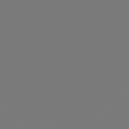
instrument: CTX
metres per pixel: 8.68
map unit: Hpe
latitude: 76.8569
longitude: -137.2348
